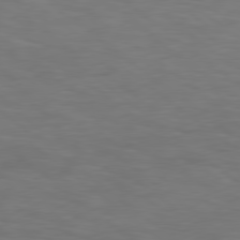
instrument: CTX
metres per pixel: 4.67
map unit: Hpe
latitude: 78.2712
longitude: 175.4643
